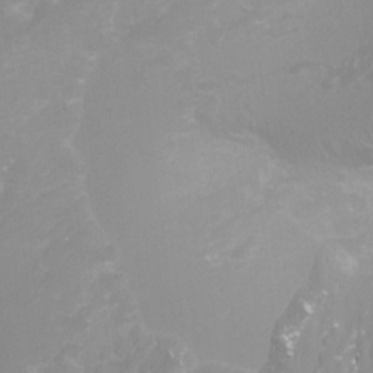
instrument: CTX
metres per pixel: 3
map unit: Ht
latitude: -4.3684
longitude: -18.9324
